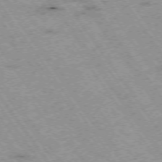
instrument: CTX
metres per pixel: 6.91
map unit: Hpe
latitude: -74.5763
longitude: 3.8422
